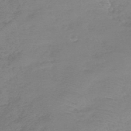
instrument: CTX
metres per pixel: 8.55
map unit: lHb
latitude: -44.3873
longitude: 71.8989
